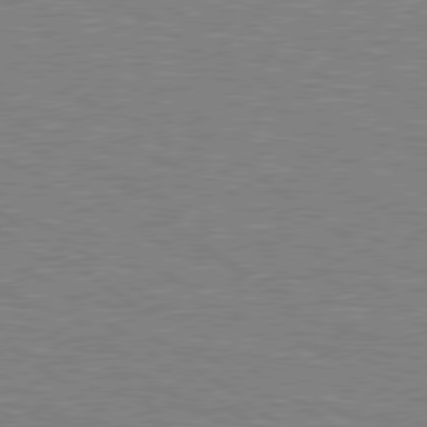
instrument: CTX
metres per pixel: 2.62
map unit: Hpe
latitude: 78.8569
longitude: -164.3278
